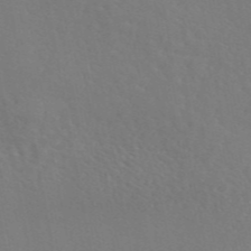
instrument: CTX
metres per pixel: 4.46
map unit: eAb
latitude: 46.0255
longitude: 112.7085
